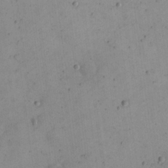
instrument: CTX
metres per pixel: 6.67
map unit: eHh
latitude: 22.0822
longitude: -65.9717
